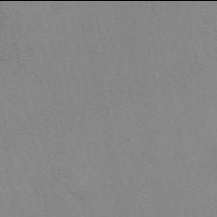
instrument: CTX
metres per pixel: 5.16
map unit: eAb
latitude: 49.9906
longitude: 104.4440
